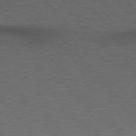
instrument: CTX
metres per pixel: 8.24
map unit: Hpe
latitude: 77.2915
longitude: -157.8961
